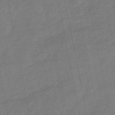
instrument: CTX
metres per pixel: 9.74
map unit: lHb
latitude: -49.6533
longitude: 80.4629
